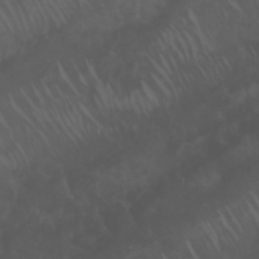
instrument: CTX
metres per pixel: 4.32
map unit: Nhu
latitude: 23.1214
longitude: -65.1592
